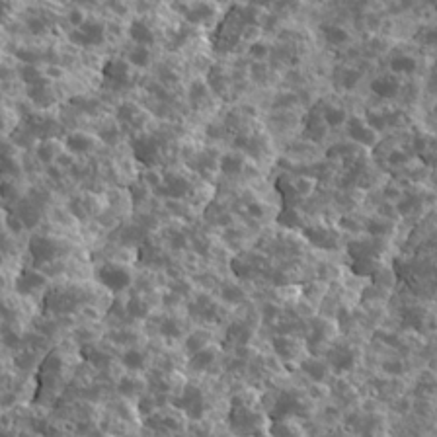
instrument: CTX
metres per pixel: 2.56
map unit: Ave
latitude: 17.4804
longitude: -134.8380
